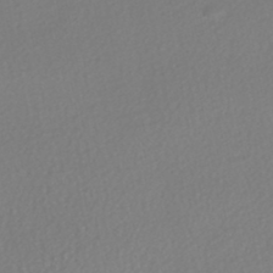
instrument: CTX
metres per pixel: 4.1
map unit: HNhu
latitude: -47.3509
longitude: 103.6722
